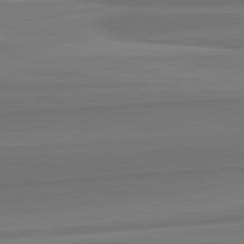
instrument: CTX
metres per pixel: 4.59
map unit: lApd
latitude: 82.6490
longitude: 168.3306
